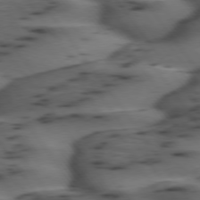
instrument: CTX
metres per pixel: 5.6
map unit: lApd
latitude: 74.9703
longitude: -70.5923
